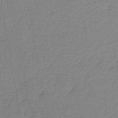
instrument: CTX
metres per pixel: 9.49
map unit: lHb
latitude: -41.3887
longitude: 61.0298
